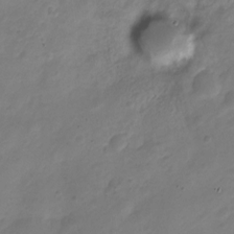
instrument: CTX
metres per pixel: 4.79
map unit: Nve
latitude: -20.5195
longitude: 108.2928
